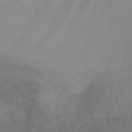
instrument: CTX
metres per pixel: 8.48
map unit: Ht
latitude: -3.0108
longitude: -28.2333
